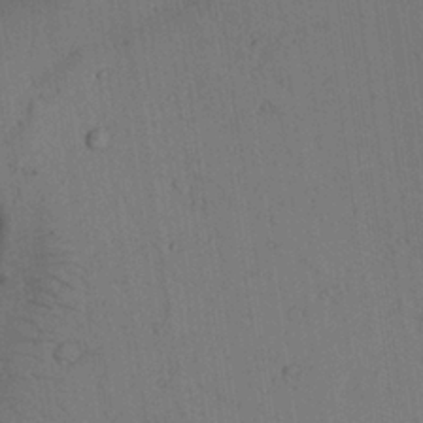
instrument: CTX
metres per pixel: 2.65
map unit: Aa
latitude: 26.1956
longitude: -137.9339
